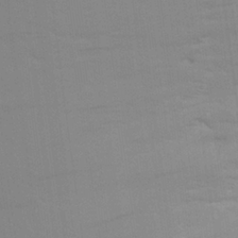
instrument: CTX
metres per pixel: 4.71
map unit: Aa
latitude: 25.7827
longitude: -145.5182
